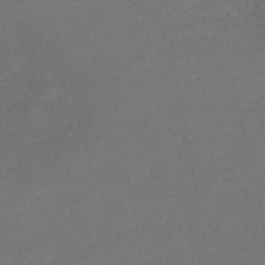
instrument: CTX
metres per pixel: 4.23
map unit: eHh
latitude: -42.5195
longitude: 120.5196
